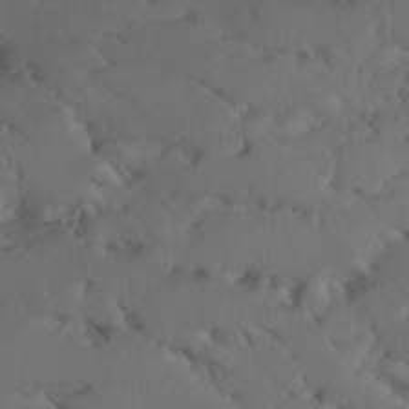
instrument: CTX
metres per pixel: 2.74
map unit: Htu
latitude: -7.2187
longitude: -66.1955
